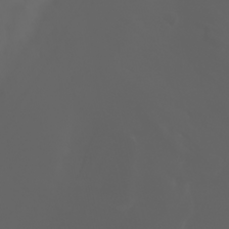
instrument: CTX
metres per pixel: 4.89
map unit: Htu
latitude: -1.1809
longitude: -75.6883
